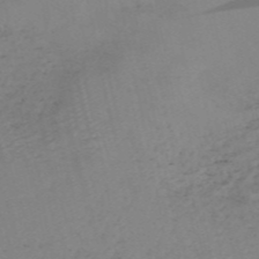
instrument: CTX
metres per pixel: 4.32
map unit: HNb
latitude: -54.2362
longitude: -44.2144
